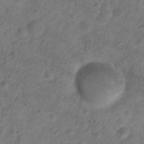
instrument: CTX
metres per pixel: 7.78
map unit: Nhu
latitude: 4.4223
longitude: -18.2144
